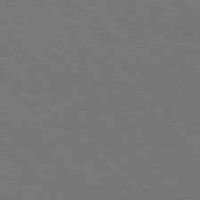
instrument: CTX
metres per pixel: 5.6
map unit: Hpe
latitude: 76.8191
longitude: -131.9717
